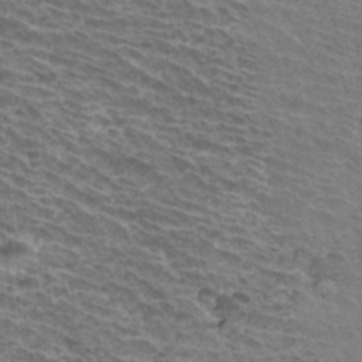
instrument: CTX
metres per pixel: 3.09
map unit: Hto
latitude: 32.3656
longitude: -41.7071
